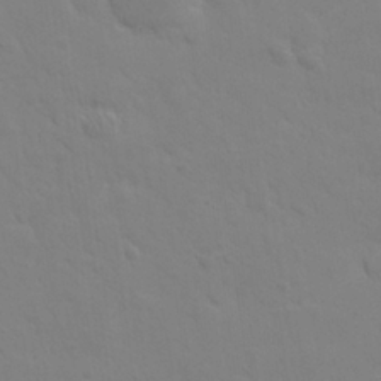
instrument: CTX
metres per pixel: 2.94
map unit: eHh
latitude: 25.5938
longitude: -65.6694
